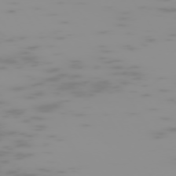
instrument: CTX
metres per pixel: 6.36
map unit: Hpe
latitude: -74.7086
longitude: 6.8219
